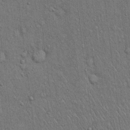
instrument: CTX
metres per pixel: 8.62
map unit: eHh
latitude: 15.9528
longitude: -62.5735
